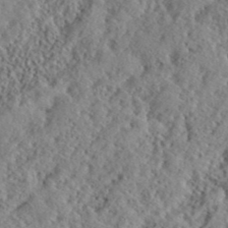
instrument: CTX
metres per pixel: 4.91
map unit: lHvf
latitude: 40.8002
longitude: -88.6680
